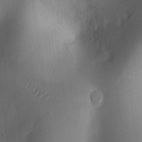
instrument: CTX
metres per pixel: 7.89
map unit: Ht
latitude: 10.4034
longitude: -74.6679
